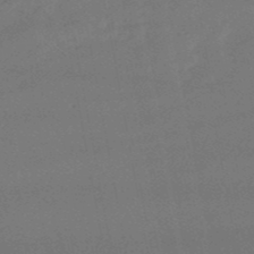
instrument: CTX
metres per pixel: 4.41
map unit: HNb
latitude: -50.9542
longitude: -39.4237
